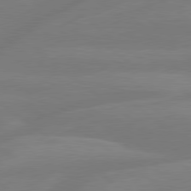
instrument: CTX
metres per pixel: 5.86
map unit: lApd
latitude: 79.5182
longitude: -148.1767
